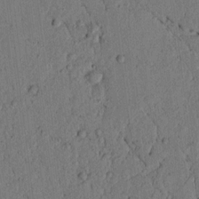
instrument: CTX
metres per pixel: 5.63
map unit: lAvf
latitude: 5.0458
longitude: 158.5573
